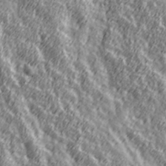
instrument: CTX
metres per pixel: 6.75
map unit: Hve
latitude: 32.1956
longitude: 149.8612
